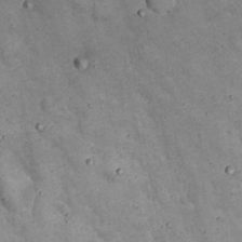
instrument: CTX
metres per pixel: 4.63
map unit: Nhu
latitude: 22.3656
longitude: -66.8002
